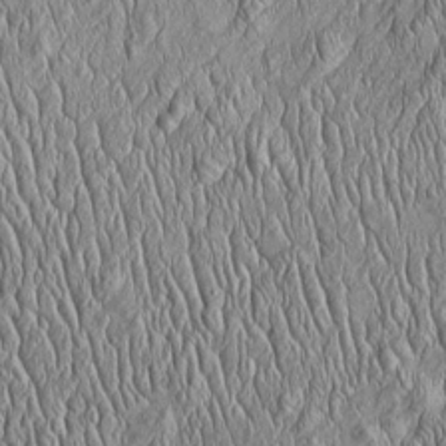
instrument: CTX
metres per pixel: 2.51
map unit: Htu
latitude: -4.4629
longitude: 157.4643
